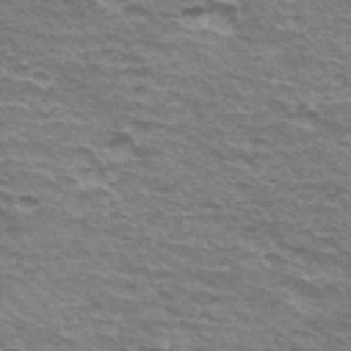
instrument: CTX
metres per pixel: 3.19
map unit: Hto
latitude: 35.1592
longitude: -42.8380
